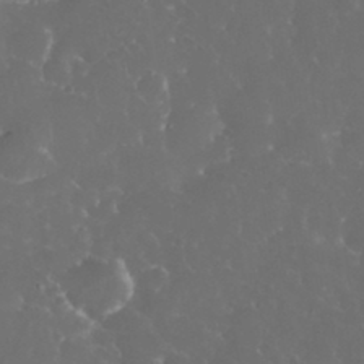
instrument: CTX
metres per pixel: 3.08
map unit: eHh
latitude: 33.8205
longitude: -63.0270
